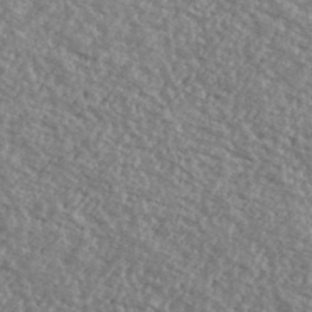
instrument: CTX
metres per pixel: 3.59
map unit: Ave
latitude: 39.8016
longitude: -111.0837
